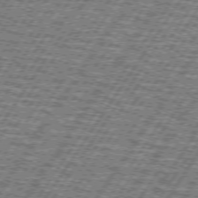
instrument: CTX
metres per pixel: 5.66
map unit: lApd
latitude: 73.2915
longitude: -70.7624
